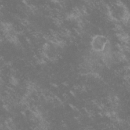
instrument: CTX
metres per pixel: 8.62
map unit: lHvf
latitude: -14.7275
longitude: -102.3845
